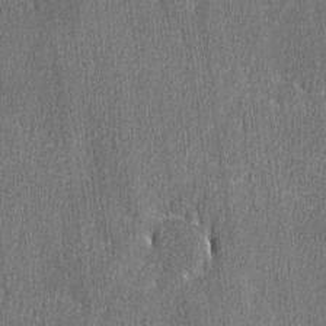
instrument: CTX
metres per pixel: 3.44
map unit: lAvf
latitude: -7.8611
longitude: -114.1010
